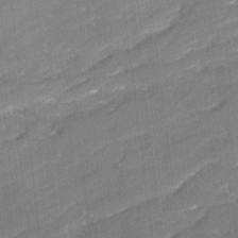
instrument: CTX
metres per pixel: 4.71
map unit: Ave
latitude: 17.3293
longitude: -136.5924
